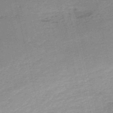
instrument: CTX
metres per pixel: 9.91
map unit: HNb
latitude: -55.1620
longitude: -43.2537
